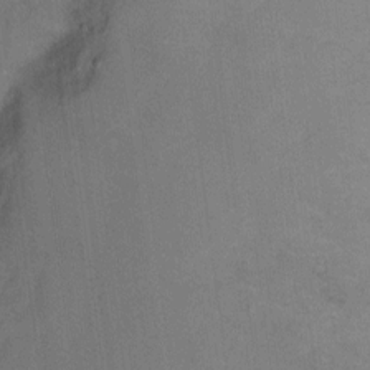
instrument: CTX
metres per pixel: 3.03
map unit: Ht
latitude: 5.1025
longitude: -36.8191
